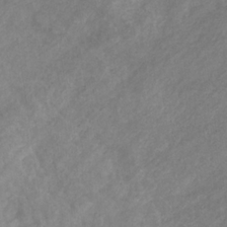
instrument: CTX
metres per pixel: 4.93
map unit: eHb
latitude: -31.6533
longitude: 70.7274
